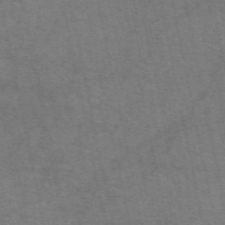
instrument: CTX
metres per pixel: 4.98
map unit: eAb
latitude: 50.5923
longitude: 106.0472
